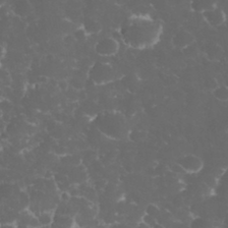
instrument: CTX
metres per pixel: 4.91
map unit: eHh
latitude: 33.1403
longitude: -63.0081
